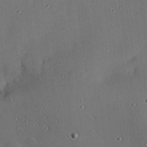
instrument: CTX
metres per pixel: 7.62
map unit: eHh
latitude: 22.9892
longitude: -91.1025
